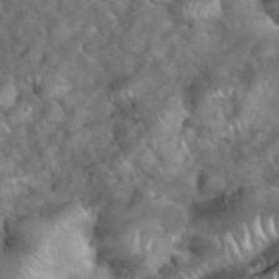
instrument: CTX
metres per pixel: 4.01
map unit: eHh
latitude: 38.9891
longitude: -56.8568
